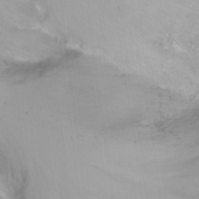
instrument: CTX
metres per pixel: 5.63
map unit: Nhu
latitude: -12.4062
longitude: -61.9717
